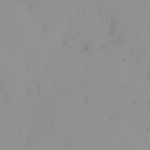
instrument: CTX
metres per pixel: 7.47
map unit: eHh
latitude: -1.1998
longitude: 19.6344
